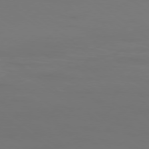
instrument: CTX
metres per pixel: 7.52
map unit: Ap
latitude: -78.8597
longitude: -94.2901
